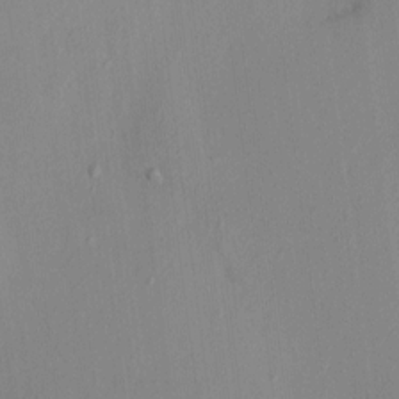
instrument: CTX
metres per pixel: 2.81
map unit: HNhu
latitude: 7.0836
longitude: 1.2376
